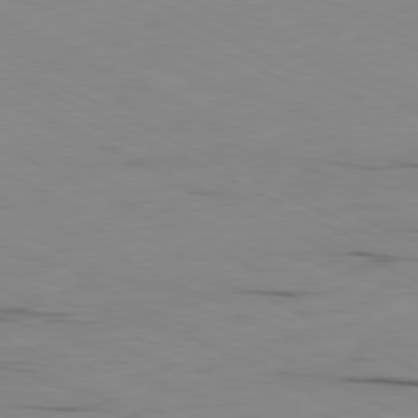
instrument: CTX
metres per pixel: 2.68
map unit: Ap
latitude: -81.1242
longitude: -95.1403
